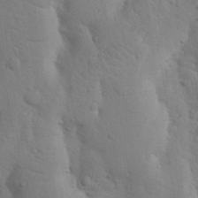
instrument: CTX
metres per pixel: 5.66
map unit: Nhu
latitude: 18.3656
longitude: -76.1766
